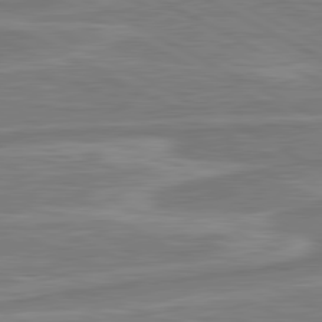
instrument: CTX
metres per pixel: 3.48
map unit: lApd
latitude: 80.9703
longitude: -173.4615
